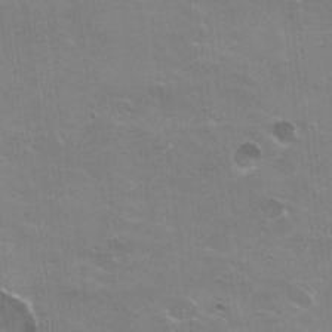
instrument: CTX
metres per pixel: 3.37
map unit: Hto
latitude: 21.6127
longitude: -32.0822
